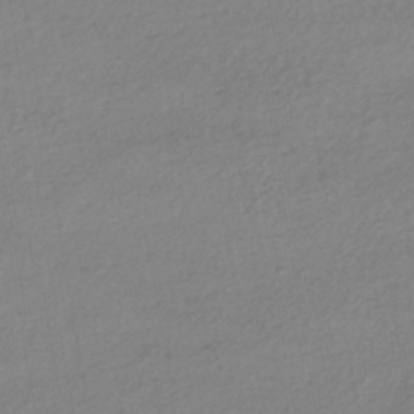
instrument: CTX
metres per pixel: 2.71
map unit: HNhu
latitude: -43.3887
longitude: 96.2929
